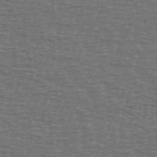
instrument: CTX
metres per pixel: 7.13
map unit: Ave
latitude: 39.3482
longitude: -113.1781
